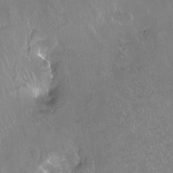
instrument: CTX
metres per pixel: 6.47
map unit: Hto
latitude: -13.7478
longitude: -42.0633
